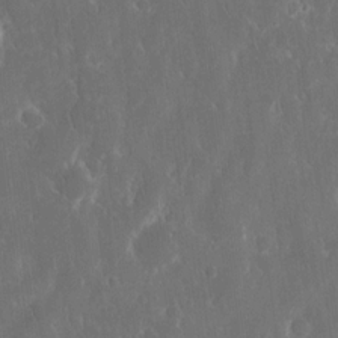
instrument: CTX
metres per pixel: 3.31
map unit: eHh
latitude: 15.4427
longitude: -73.0459
